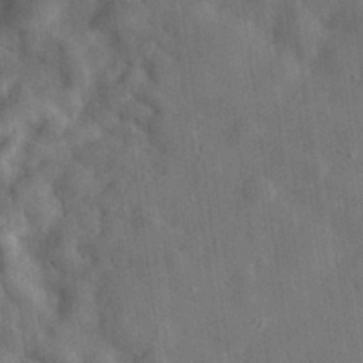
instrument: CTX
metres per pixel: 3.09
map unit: eHh
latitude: 30.8569
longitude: -77.2915
